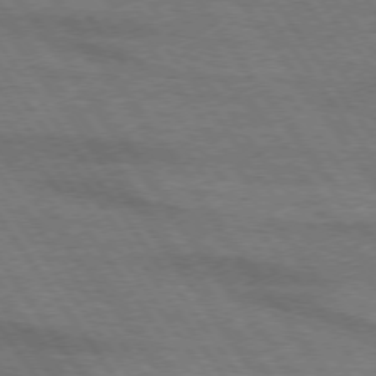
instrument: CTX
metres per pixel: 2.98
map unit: lApd
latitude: 73.8962
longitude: -63.8962
